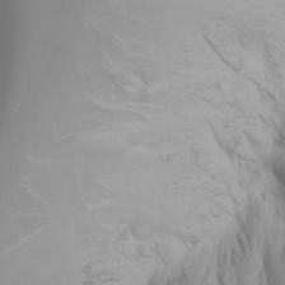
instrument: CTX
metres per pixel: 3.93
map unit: Nhu
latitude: -5.3509
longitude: -90.8191
